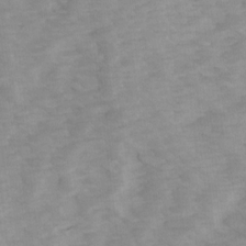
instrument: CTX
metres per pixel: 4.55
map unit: Ave
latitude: 14.3090
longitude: -103.5749
